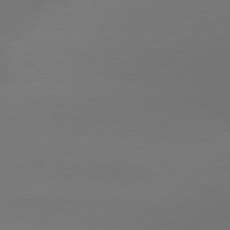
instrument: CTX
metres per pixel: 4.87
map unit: Hpe
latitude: 78.7247
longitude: -130.8947
